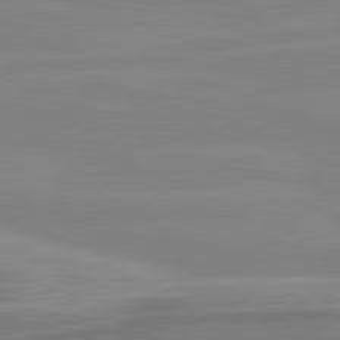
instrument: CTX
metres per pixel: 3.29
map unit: lApd
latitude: 81.2348
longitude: -173.2159
